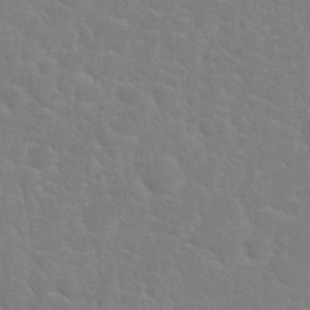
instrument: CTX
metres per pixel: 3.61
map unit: Nhu
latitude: 27.6127
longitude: -51.8772
